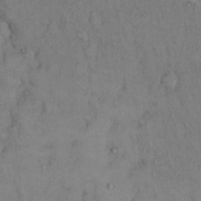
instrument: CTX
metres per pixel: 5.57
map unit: Hto
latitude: 14.5357
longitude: -61.5938
